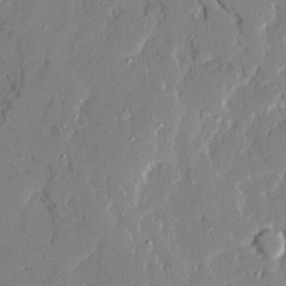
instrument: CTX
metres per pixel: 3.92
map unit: Ave
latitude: 21.3671
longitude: -129.1214
